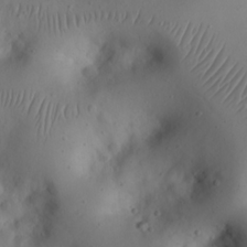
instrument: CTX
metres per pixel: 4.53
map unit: eHh
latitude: 23.9339
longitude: -66.7246
